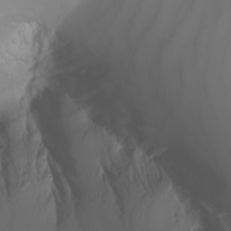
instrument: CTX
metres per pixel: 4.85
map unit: Nhu
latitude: -6.6518
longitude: -91.1025
